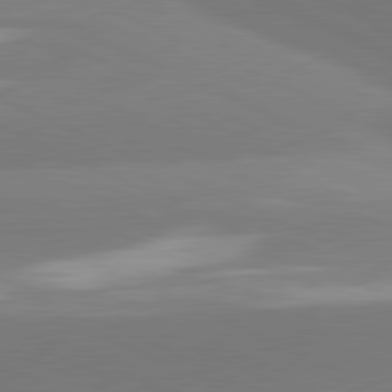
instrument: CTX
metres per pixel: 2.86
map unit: lApd
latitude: 81.3671
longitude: -155.4993
